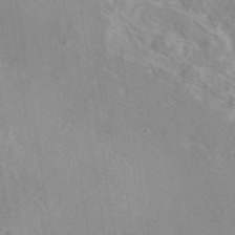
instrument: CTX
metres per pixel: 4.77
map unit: eAb
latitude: 46.0633
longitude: 111.4265
